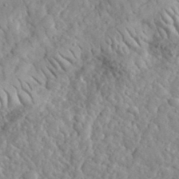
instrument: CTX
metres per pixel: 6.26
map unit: lHvf
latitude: 34.8758
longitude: -86.6868
